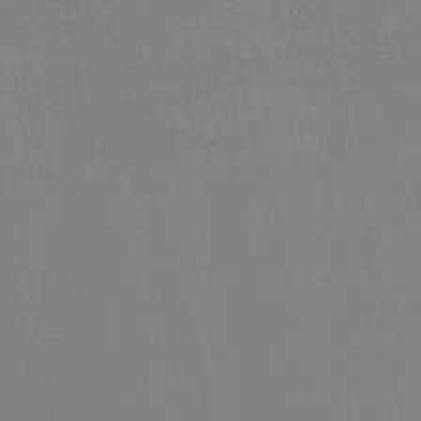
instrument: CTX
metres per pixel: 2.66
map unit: HNb
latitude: -45.8233
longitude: 56.5385
